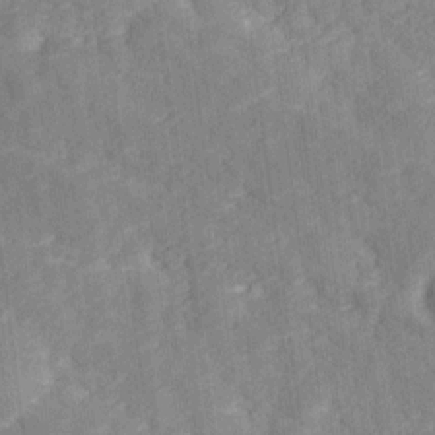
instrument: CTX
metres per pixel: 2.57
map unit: Ave
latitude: 17.9528
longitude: -135.5182
